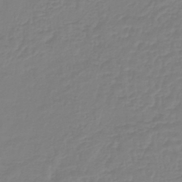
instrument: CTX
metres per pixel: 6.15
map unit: lHb
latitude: -41.9367
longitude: 60.6141
